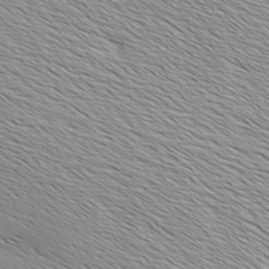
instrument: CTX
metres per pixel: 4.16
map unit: Ave
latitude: 1.8205
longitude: -114.6301
